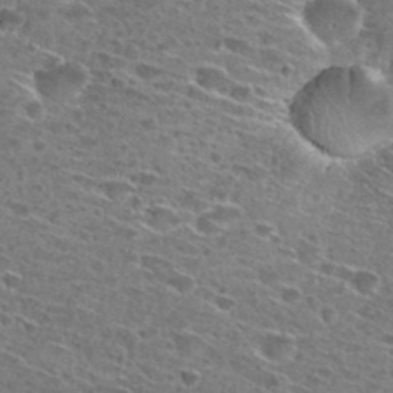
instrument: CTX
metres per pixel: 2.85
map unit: Hto
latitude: 27.9717
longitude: -46.4412
